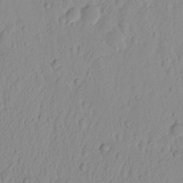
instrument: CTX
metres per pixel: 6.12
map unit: eHh
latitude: 13.9528
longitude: -72.7247
